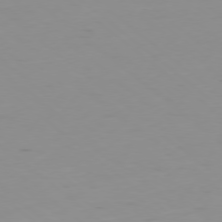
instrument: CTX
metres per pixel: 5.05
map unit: Hpe
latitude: -78.6140
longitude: 13.0109
